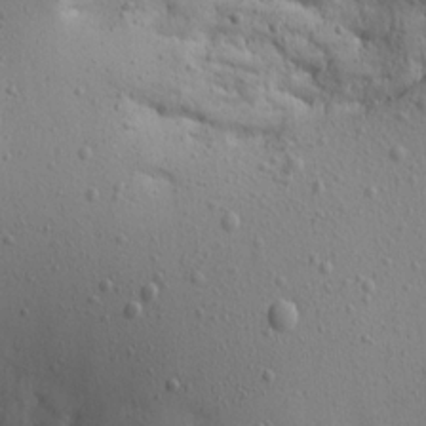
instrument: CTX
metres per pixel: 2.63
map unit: Aa
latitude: 15.2726
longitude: -141.7638
